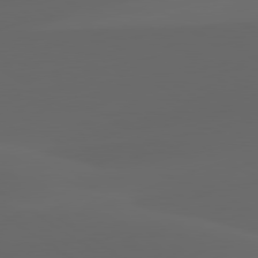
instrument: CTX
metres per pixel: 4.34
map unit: lApd
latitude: 80.0444
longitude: -94.4412
